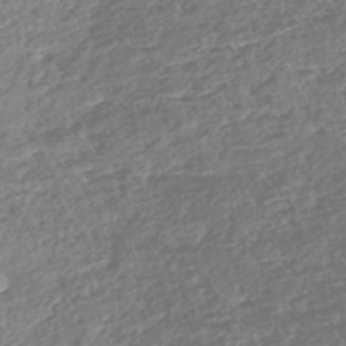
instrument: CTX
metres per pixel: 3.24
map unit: Nhe
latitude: -46.5384
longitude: -172.2900
